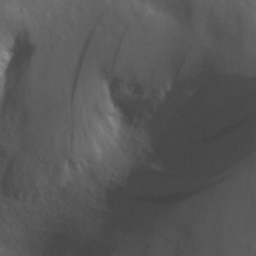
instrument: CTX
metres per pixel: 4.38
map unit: eHh
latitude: 29.9717
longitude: -73.1593
